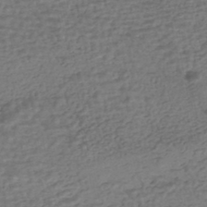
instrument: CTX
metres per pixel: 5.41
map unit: HNhu
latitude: -45.4643
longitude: 102.5385
